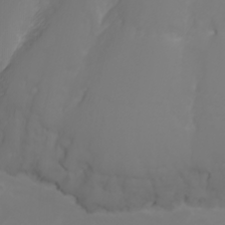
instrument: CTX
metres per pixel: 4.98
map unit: Nhu
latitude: -1.5588
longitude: -77.5749
